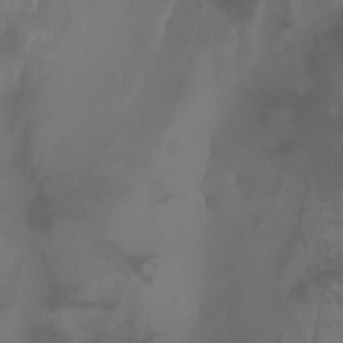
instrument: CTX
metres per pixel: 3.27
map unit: Aa
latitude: -7.3698
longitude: -79.5938
